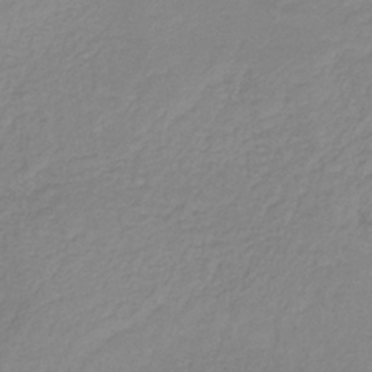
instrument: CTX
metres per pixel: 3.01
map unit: HNb
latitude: -33.7856
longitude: 53.7288
